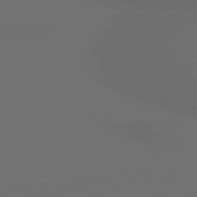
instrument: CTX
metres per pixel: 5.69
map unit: lApd
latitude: 79.7261
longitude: 176.0850
